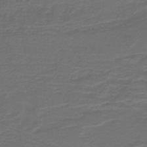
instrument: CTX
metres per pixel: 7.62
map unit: lHb
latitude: -39.7478
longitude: 55.5210
